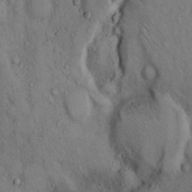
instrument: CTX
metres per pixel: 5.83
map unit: Hto
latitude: 13.3104
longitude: -58.3656
